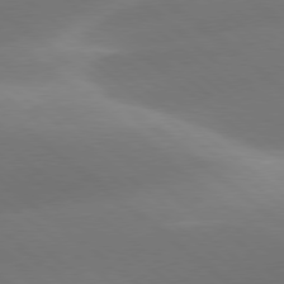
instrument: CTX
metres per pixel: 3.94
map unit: lApd
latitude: 78.3279
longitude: -51.8772
